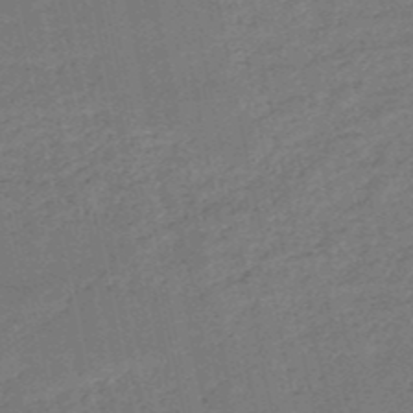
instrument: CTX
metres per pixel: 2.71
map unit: HNb
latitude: -51.3887
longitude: -40.2522
